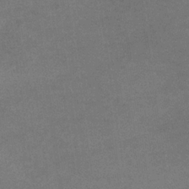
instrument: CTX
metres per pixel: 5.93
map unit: eHb
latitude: -33.4455
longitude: 68.0283
